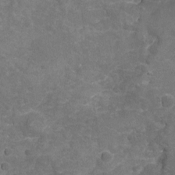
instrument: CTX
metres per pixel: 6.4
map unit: Nhu
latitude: -19.2754
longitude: -56.7246
